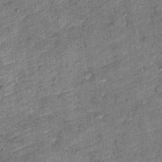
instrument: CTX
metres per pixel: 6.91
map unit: Ht
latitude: 9.3671
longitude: -38.7435
